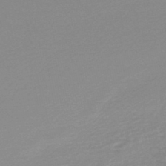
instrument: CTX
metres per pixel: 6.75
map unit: lHb
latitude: -48.3496
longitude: 65.1054
